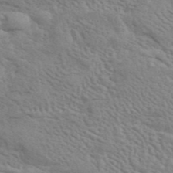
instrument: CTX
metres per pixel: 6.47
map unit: ANa
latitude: 44.5734
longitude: 20.8219
